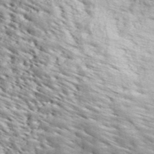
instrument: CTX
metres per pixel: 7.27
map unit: ANa
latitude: 43.5560
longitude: -86.0444
